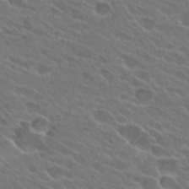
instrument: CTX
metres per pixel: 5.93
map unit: Hto
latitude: 24.3656
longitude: -38.1578
